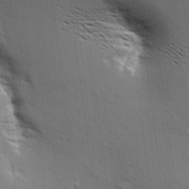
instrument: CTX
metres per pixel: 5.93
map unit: Aa
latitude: 9.4993
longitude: -142.2712
